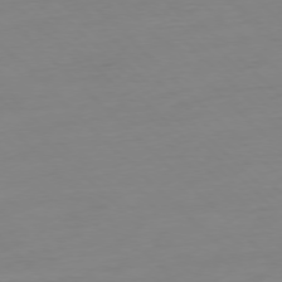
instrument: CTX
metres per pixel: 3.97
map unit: Ap
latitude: -77.3699
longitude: -78.2712
